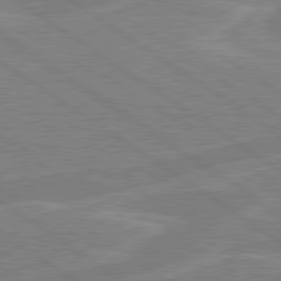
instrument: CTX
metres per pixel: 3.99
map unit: lApd
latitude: 79.5371
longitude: -130.1767
